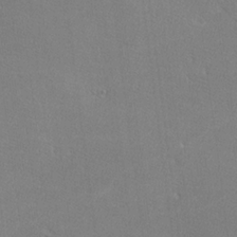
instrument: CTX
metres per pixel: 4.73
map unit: lHvf
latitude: -11.9745
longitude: -102.0633
